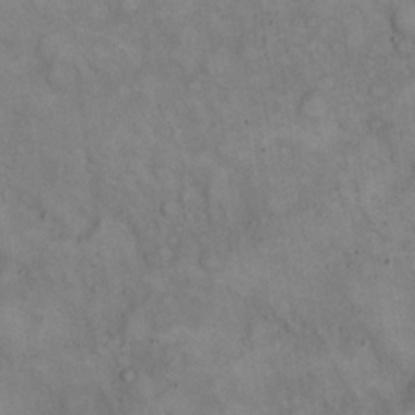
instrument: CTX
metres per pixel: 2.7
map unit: eHh
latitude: 20.9892
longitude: -59.8394
